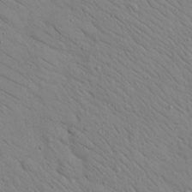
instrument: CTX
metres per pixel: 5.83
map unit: Nhu
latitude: 24.2900
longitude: -74.2334
